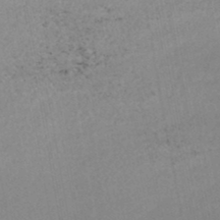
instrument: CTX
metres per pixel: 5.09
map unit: HNhu
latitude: -48.1984
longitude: 100.3306
